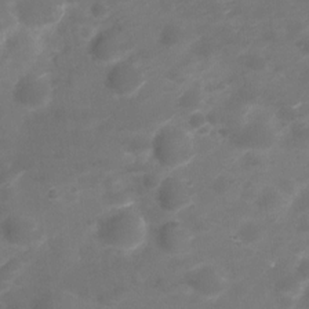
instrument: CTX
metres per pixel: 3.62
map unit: HNhu
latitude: -21.5966
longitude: 84.3873
